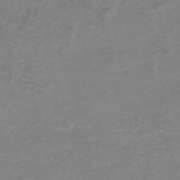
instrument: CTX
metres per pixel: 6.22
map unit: eHh
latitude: -44.8219
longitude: -30.5924
